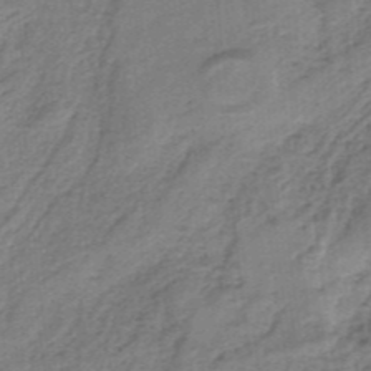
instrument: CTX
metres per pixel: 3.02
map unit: HNb
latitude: -34.8975
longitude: 60.2362
